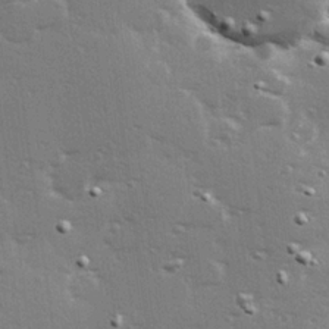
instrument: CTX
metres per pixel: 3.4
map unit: Hve
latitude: 26.1956
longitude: -93.8205
